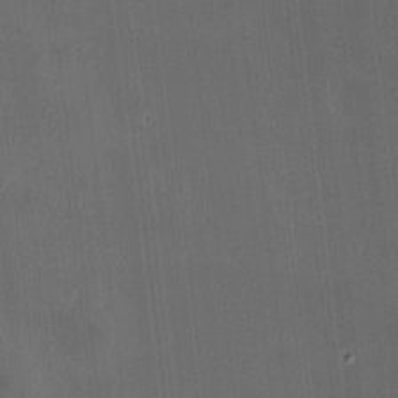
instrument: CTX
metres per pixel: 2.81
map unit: HNhu
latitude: 10.5735
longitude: 9.9178
